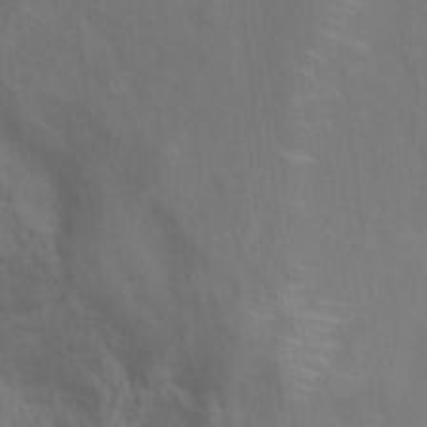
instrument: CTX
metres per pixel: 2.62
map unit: Ht
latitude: 10.6680
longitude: -40.6301
